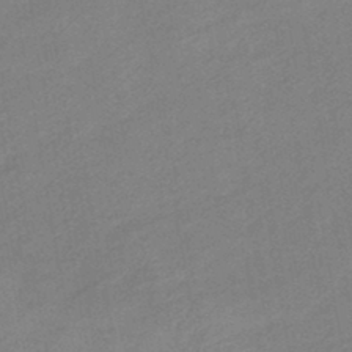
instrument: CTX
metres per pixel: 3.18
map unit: eHb
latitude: -41.3698
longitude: 82.7652
